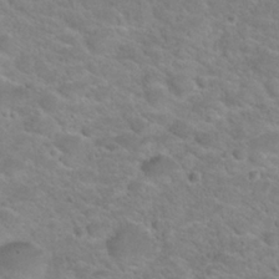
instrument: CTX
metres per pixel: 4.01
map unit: Hto
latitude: 24.4790
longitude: -49.8394
